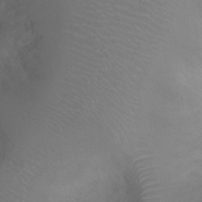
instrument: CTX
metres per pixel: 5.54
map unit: Ht
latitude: -1.6722
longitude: -17.7072
